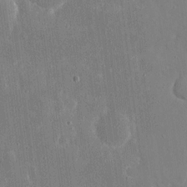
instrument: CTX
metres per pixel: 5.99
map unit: eHh
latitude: 16.4979
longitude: -71.1214
